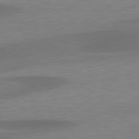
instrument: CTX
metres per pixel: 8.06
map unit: lApd
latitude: 79.4427
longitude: -93.6505
